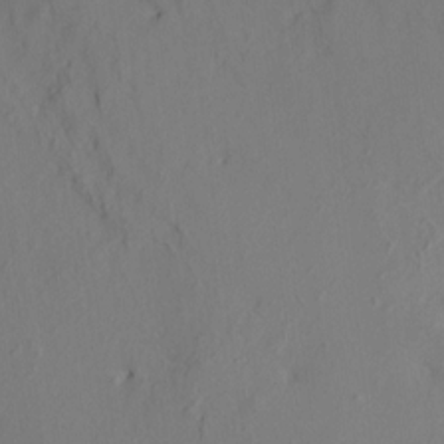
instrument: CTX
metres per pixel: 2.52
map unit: HNhu
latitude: 11.1781
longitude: 23.6533
